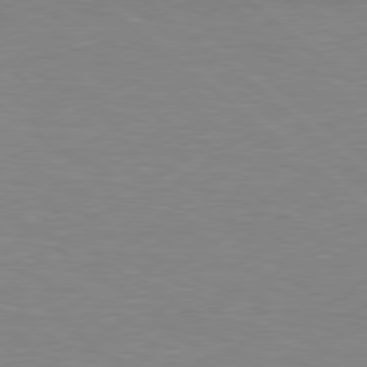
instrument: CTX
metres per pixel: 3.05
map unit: lApd
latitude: 78.8947
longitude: -88.6869
